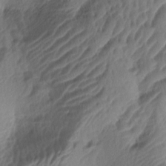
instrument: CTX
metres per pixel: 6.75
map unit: lAa
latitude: -5.3131
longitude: -123.7261
